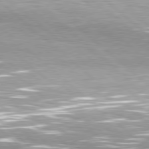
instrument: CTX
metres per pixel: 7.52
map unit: Hpe
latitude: 78.3279
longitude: -139.8961
